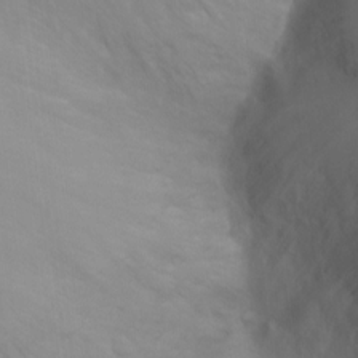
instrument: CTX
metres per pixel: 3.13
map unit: Ht
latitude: -2.3873
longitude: -33.4426
